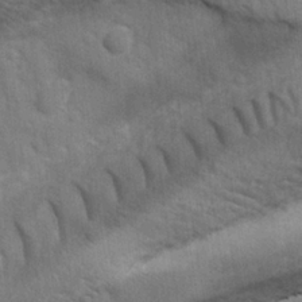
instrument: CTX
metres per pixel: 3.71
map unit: Ave
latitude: -8.3684
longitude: -120.6869
